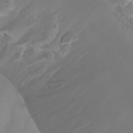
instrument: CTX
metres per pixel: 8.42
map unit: Htu
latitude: -4.2928
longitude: -73.8773
